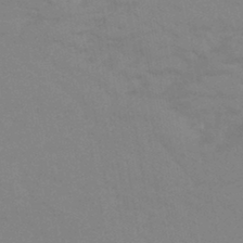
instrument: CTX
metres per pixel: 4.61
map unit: eHb
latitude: -44.1795
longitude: 86.3495
